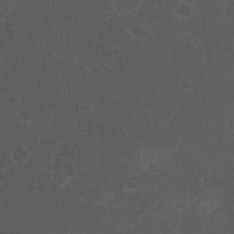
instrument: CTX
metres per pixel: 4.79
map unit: Nhu
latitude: 26.6113
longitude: -51.4804
